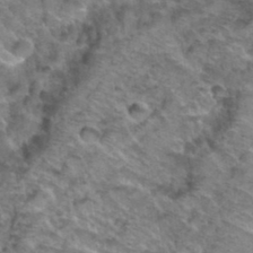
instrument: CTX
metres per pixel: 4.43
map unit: Hto
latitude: 37.6883
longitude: -46.2712
